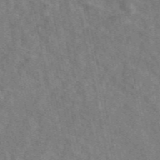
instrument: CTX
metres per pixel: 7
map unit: eAb
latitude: 48.4790
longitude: 116.9541
